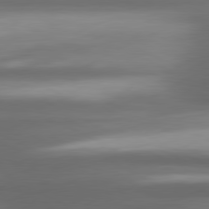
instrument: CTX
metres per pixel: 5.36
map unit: lApd
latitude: 80.5924
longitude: -142.3467
